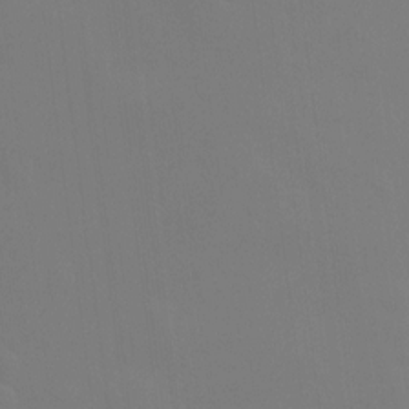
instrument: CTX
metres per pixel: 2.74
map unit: HNhu
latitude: 11.4049
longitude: 11.3321
